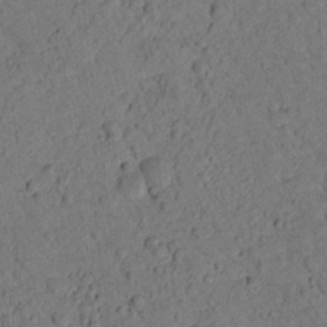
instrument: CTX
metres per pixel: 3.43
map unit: lHvf
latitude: 14.3657
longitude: 178.5384
